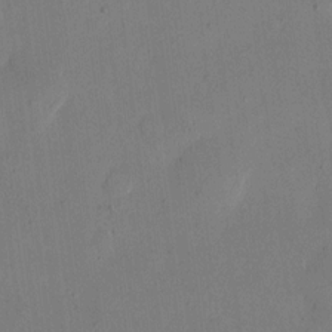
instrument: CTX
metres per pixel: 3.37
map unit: eHh
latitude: 11.1592
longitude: -69.2915
